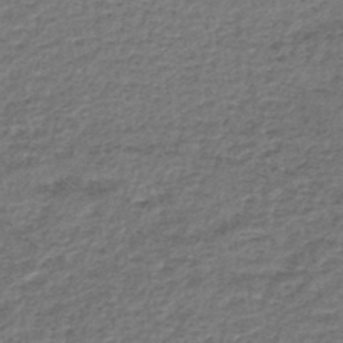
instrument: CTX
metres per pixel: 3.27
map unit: lHb
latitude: -41.9367
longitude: 72.1983
